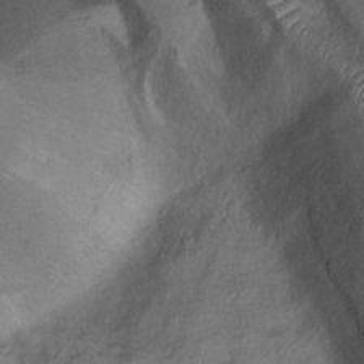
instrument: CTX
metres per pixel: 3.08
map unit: Nhu
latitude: 12.1956
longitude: -28.5357
